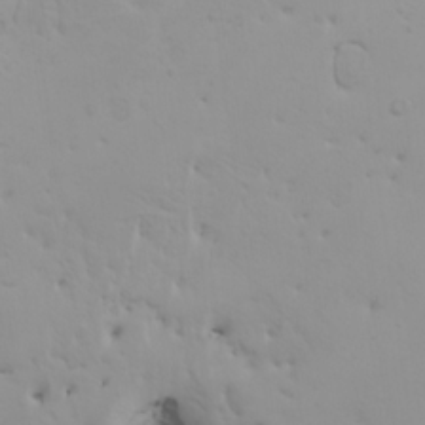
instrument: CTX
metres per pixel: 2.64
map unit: HNhu
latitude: 6.7435
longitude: 14.3307
